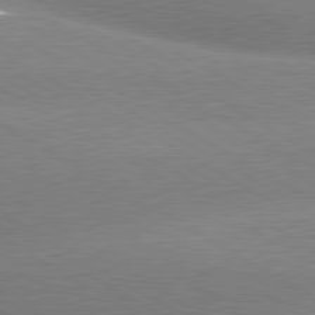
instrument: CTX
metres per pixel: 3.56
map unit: lApd
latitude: 80.0444
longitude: -155.8583
